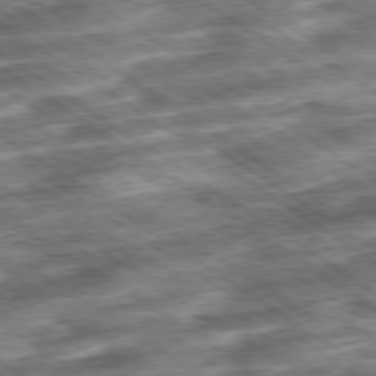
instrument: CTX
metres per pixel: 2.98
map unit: Ap
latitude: -79.7288
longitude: -50.0822
